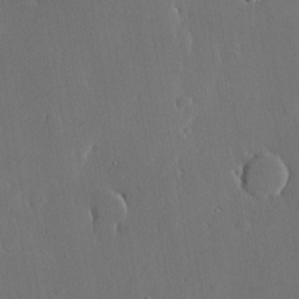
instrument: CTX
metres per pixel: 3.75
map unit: lHvf
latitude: 20.1956
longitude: 145.2187
